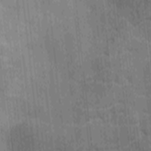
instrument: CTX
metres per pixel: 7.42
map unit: Ave
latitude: -9.1809
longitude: -122.9703
